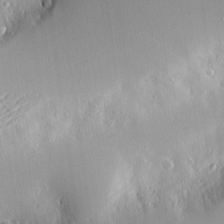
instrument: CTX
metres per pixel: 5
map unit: Nve
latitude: -8.3117
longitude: 173.3887
